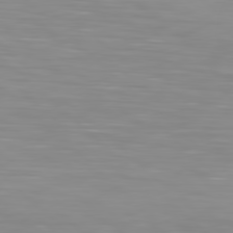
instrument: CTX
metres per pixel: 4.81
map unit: Hpe
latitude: 77.9150
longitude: -124.5545
